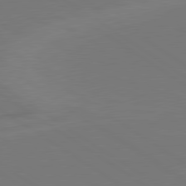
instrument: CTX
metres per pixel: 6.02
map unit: lApd
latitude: 79.7261
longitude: 163.1053
